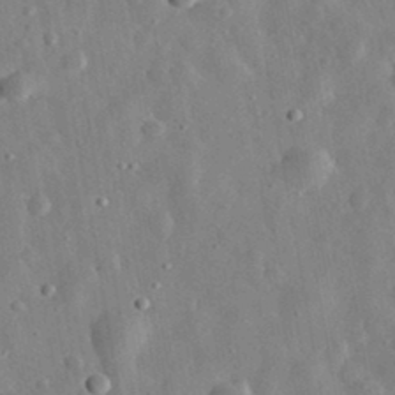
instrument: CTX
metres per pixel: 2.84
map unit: eHh
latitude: 32.2900
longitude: -77.4804
